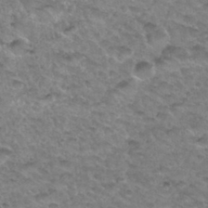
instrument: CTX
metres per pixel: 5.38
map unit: Hto
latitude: 33.8583
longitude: -48.8380
